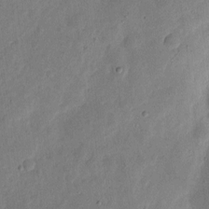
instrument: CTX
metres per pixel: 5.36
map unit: eHh
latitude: 5.5560
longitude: -71.4048
